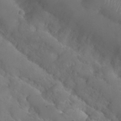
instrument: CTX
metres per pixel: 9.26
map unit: Nhu
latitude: 28.5923
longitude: -54.7435
